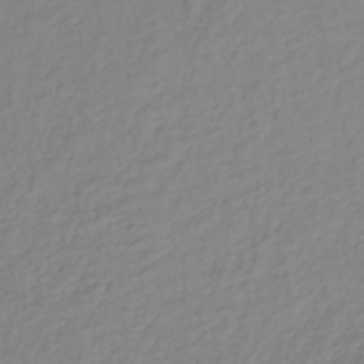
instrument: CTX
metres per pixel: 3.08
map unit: lHb
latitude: -36.4440
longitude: 69.4832
